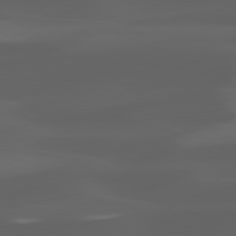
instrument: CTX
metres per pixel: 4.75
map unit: lApd
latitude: 80.3467
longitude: -89.2159
